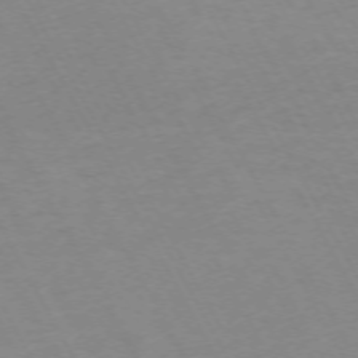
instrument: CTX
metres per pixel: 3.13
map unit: Hpe
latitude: -72.1039
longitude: 8.6707
